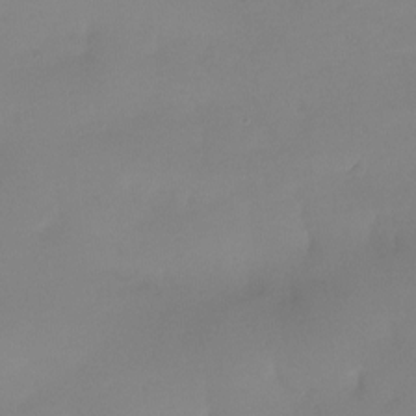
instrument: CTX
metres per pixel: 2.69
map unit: Ht
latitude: -14.6897
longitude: -51.2159
